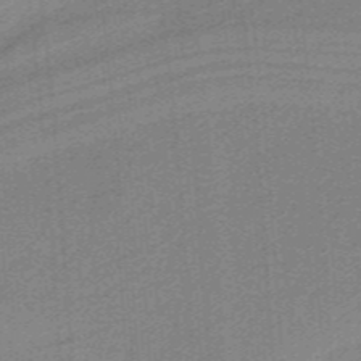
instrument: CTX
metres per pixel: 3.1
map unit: HNb
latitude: -37.9367
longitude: 53.9556
